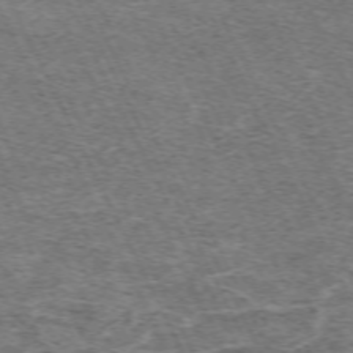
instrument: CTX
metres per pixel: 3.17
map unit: Hpe
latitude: -70.8786
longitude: 11.5021
